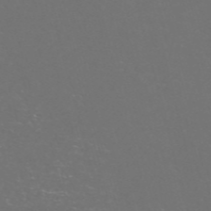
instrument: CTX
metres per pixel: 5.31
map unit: Nve
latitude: -57.4076
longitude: 52.6518
